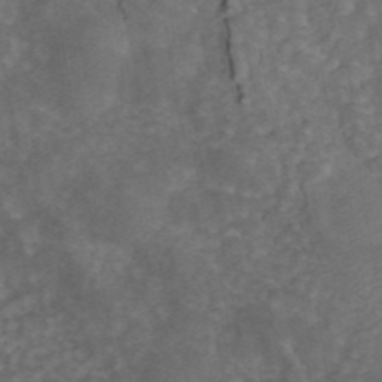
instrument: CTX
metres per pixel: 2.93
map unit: ANa
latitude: 44.7057
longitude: 24.0850
